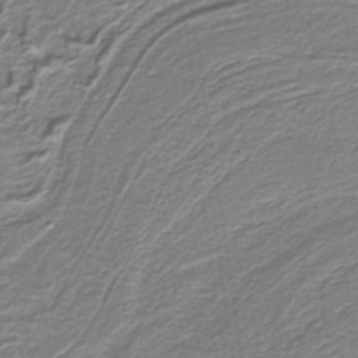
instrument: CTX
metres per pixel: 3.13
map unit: eAb
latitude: -39.2565
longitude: 53.0108
